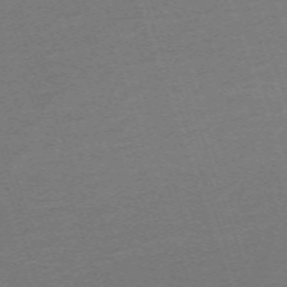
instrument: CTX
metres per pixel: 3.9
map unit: eHh
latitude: -64.1984
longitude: 49.8045
